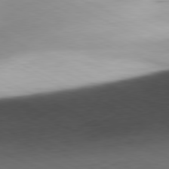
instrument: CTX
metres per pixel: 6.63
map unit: Ap
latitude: -81.3510
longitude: -70.2333
